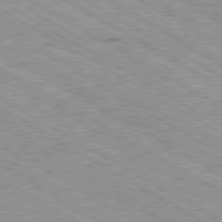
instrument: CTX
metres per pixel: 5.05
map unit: Ap
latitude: -80.4062
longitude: -54.0255
